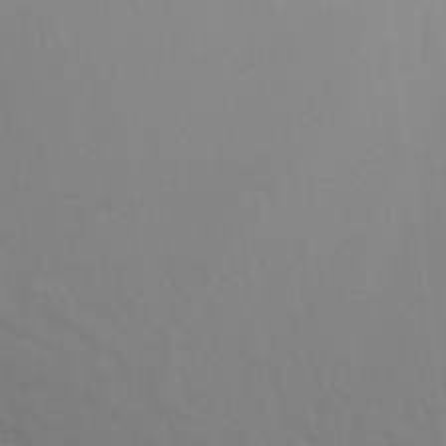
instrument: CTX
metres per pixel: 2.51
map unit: Aa
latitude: 16.5546
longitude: -147.6505
